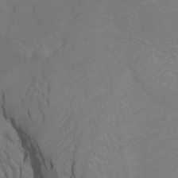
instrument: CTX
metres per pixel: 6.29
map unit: Htu
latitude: -7.3887
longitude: -66.9513
